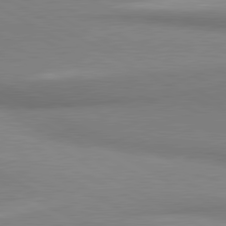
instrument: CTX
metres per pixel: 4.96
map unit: lApd
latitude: 80.7057
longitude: 163.5966
